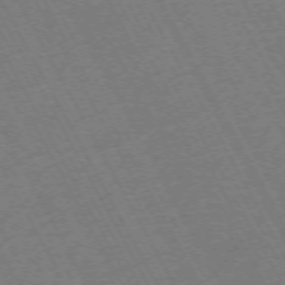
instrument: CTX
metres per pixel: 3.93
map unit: Hpe
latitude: -72.6329
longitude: 10.9920
